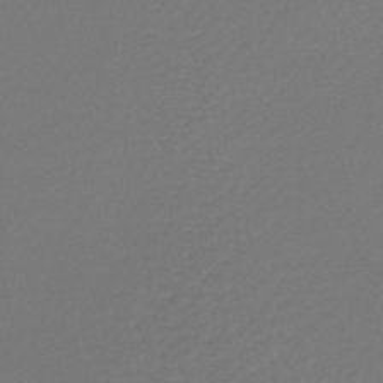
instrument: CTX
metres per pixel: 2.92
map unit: lHb
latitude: -45.2943
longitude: 78.5384
